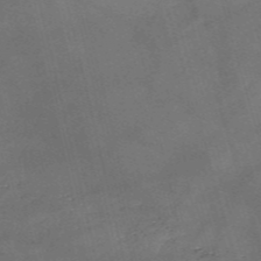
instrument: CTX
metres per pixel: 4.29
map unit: eHh
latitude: -54.7652
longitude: -91.0081
